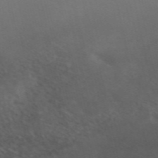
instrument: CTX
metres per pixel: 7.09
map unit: ANa
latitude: 49.7639
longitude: -71.8583
